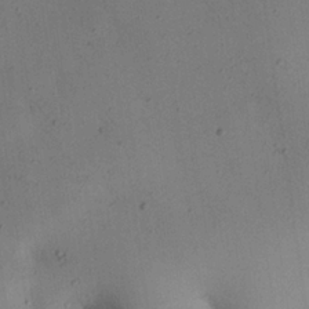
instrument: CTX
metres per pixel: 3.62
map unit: Nhu
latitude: 24.7246
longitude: -73.8206
